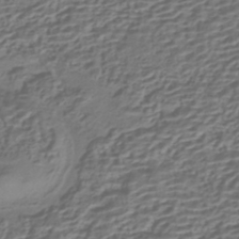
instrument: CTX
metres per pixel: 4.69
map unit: HNhu
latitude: -42.1416
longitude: 106.9920
